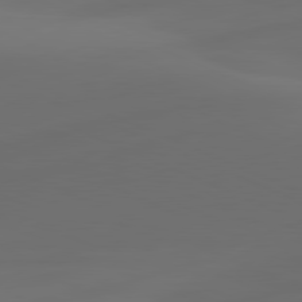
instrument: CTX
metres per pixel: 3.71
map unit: lApd
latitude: 80.9703
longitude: -83.5182
